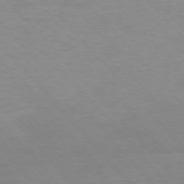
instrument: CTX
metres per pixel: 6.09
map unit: Ap
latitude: -76.8597
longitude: -88.0633
